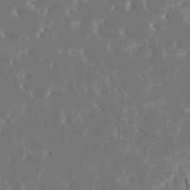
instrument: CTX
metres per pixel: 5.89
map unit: HNhu
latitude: 6.5735
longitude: -5.1403
